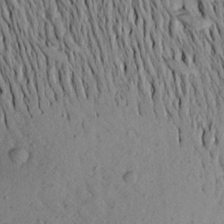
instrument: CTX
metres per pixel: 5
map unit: Aa
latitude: 20.3279
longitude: -149.2537
